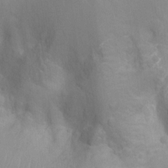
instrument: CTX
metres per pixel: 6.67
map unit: Nhu
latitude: -14.8597
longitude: -25.4615
